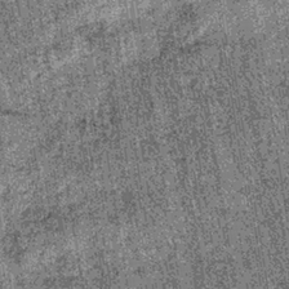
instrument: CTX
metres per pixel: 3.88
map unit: lHb
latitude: -37.8422
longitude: 67.6722
